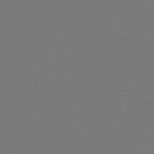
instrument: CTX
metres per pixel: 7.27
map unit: HNb
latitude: -47.8611
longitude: -43.5182
